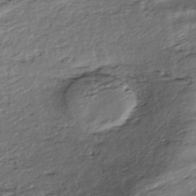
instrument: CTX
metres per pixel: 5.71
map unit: HNhu
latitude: -45.9178
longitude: 106.1417
